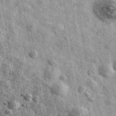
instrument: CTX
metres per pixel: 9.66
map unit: Ave
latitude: 40.2900
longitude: -106.4979
